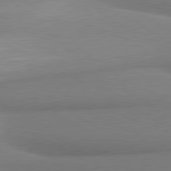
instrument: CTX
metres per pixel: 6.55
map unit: lApd
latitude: 80.4412
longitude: 167.4454
